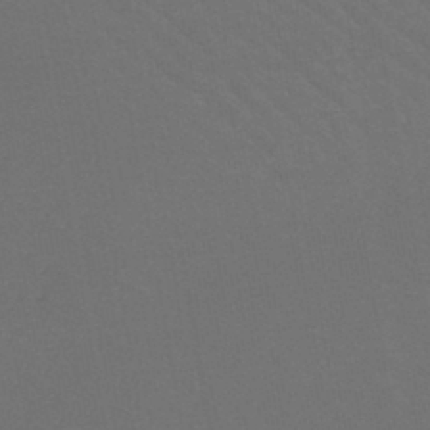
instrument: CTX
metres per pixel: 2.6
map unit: lHb
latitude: -43.6154
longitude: 73.7666
